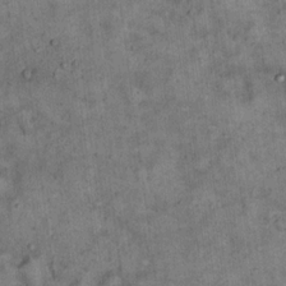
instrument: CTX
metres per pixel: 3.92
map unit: Hto
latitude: 18.7813
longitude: -60.7435
